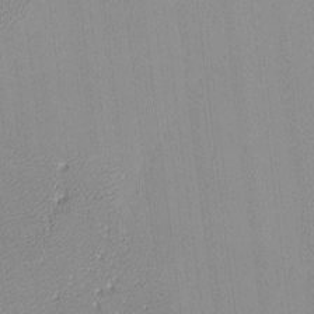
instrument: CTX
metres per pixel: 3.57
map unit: lHvf
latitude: -13.0109
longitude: -103.4426
